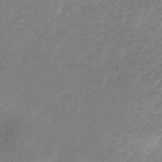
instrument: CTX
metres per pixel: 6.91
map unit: eHb
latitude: -31.7099
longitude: 67.0486
